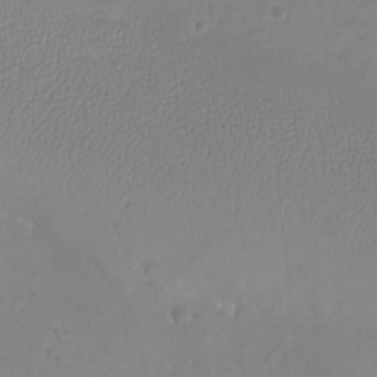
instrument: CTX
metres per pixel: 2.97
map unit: eHh
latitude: -9.5588
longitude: -68.5357
